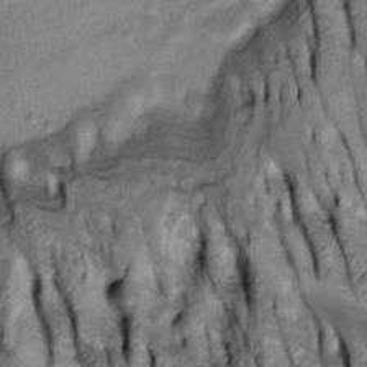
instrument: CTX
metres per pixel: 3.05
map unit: Htu
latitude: -3.4643
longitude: 150.1038
